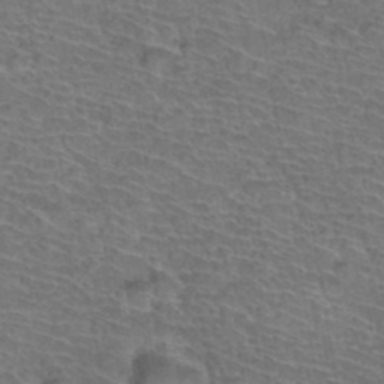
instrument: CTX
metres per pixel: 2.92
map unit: Hto
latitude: 36.9892
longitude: -43.7639
